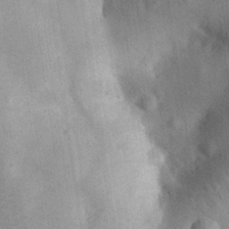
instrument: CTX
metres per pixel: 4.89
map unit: eHh
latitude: 25.7638
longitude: -68.6680
